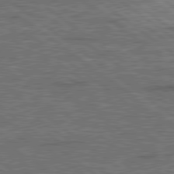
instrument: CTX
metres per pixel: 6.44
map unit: lApd
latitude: 79.3104
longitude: 174.0849
